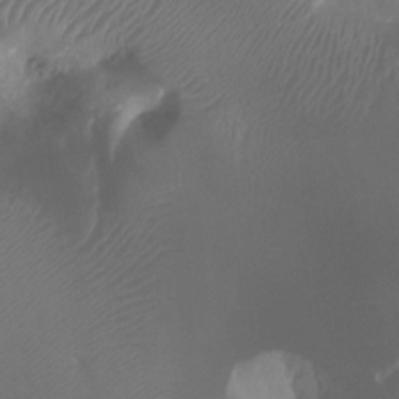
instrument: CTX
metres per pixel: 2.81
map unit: Htu
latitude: 2.6868
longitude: -21.5749
